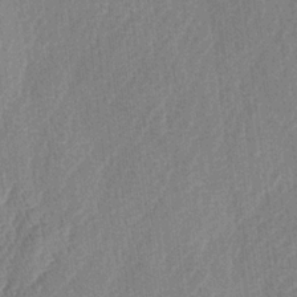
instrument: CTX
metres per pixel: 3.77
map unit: lAa
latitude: -5.4265
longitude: -129.4048
